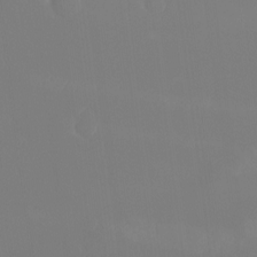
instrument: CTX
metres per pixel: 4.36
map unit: Ht
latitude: -14.3496
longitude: -53.6694
